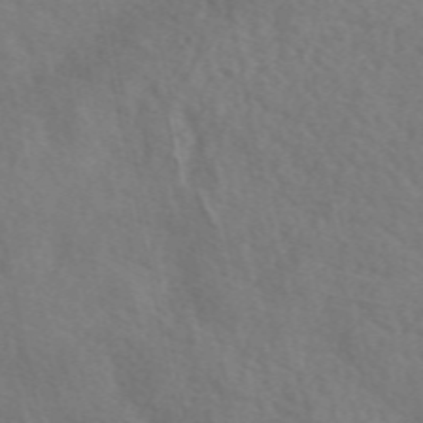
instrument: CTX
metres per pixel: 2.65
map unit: eAb
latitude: 50.3845
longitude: 117.3131
